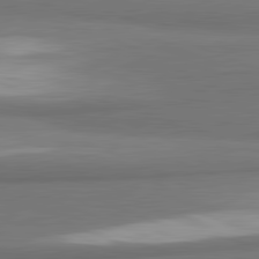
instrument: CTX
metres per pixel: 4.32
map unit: lApd
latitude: 81.8772
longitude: 173.7100
